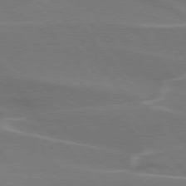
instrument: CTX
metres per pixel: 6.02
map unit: lApd
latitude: 75.2915
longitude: -62.2334
